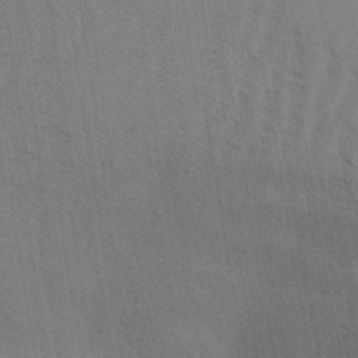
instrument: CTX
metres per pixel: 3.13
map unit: Aa
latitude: 31.3293
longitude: -139.4993
